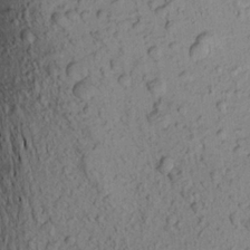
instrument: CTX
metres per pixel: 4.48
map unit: Aa
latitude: 20.0255
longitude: -149.3482
